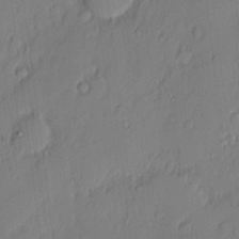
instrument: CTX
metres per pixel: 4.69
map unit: eHh
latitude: 3.4993
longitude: -76.5923
